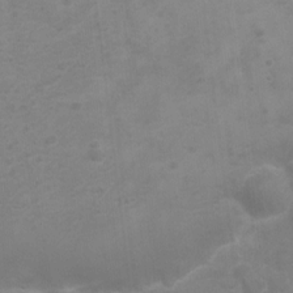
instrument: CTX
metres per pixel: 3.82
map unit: Nhu
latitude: 4.5168
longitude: -17.8394
